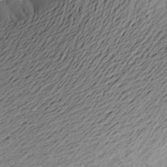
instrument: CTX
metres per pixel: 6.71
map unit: Aa
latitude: 21.2159
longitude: -149.0458
